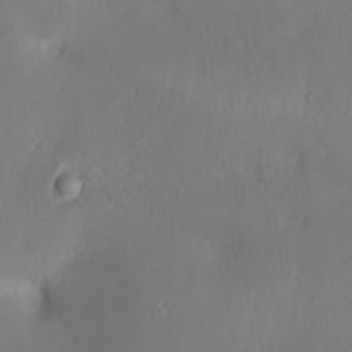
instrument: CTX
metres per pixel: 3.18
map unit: lAa
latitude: 4.1011
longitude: -117.4804
